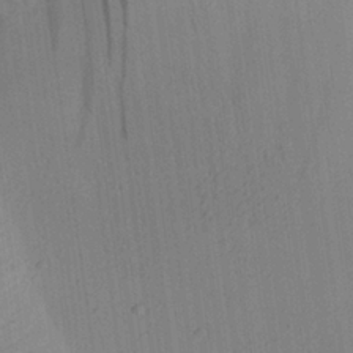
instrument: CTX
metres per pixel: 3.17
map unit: Aa
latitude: 25.7449
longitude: -143.4238
